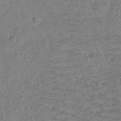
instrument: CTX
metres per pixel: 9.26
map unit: Ht
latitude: -8.2550
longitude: -36.6113
